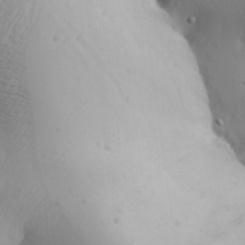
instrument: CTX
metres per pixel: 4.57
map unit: Aa
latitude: 31.4049
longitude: -132.8380
